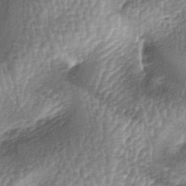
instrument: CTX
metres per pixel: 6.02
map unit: lAa
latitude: -6.2172
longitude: -128.2333
